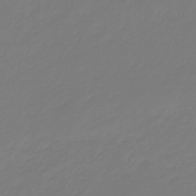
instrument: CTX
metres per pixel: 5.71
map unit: eHb
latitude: -46.4440
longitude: 82.8975
